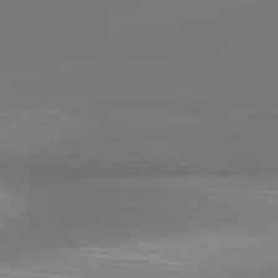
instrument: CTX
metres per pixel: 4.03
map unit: lApd
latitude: 81.4804
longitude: -176.2522
